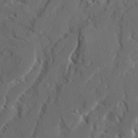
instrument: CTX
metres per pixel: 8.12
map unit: Ave
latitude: 22.6868
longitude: -131.1781
